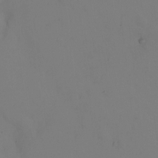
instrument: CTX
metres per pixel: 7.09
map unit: Hto
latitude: -0.5763
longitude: -33.7072
